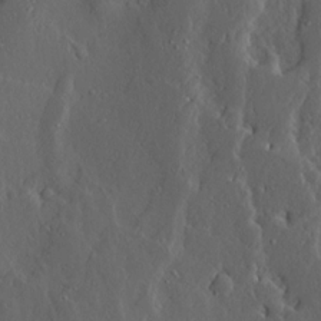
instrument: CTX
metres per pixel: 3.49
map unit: Ave
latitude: 13.8206
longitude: -136.3468
